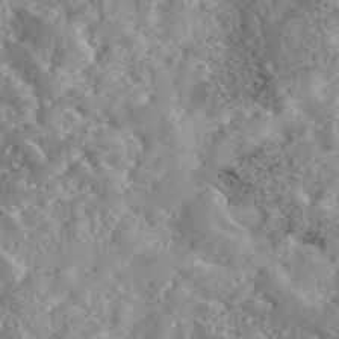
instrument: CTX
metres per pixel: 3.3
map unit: eAb
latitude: 45.3104
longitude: 128.4629
